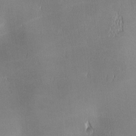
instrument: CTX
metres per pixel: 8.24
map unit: lAa
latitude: 1.1403
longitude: -116.9325
